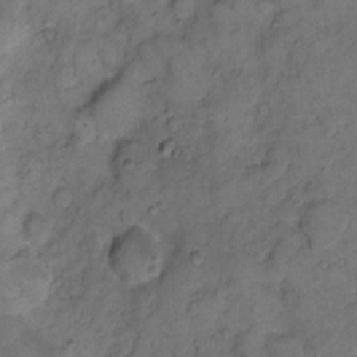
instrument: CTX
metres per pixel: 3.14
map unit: eHh
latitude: 11.6316
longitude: -63.5749
